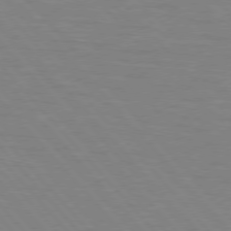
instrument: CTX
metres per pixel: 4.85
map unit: lApd
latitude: 75.8583
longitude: -81.2726
